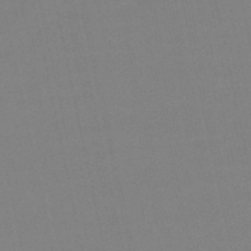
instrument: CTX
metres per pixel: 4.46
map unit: eHb
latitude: -50.0283
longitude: 73.2943
